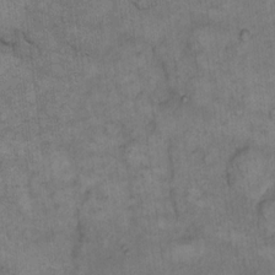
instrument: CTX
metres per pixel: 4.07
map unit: eHh
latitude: 14.6302
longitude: -65.3860
